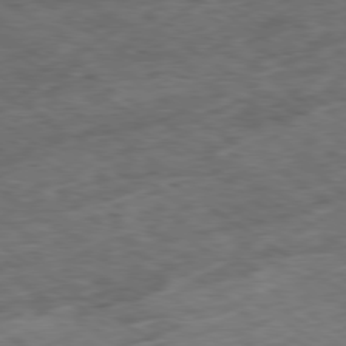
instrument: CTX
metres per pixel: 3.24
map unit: Ap
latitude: -80.1228
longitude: -72.8191
